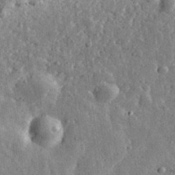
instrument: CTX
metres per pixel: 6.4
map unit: eHh
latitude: 34.0822
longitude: -79.7450
